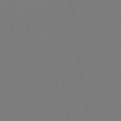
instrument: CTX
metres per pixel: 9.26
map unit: eHb
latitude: -49.6344
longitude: 67.7289
